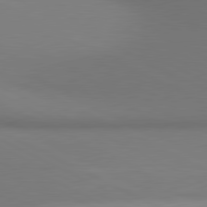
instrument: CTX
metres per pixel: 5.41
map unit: lApd
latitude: 81.0080
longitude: 145.2565
